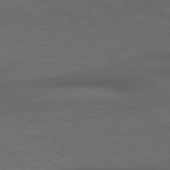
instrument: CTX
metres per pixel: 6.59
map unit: Hpe
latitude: 77.4237
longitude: -150.9324
